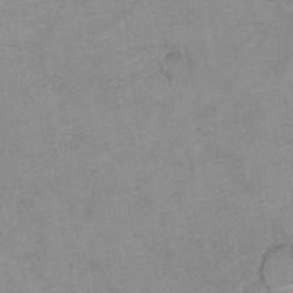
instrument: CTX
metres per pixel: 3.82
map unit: Hto
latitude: 7.4615
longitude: -35.3670
